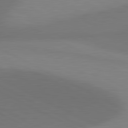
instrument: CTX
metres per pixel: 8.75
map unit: lApd
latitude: 81.3859
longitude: 146.3495
